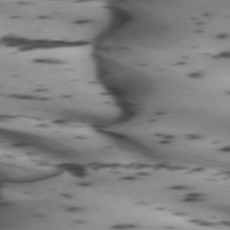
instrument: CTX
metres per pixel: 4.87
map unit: lApd
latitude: 72.4979
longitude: -52.4790
